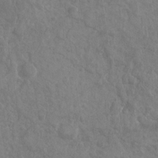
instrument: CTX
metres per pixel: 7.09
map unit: Nhu
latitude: -31.2187
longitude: -61.8394
